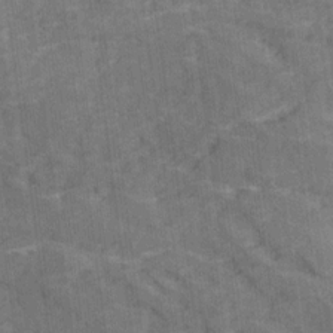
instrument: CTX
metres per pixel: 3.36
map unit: Ave
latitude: 18.8380
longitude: -135.5371
